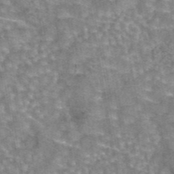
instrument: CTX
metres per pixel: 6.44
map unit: eAb
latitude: 44.2522
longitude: 107.0487
